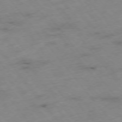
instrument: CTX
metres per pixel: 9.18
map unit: Hpe
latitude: -76.0472
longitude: -18.7813
